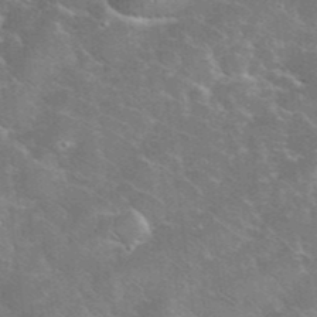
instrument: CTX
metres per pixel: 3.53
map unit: eHh
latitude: 36.5168
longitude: -66.9702
